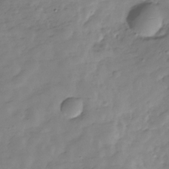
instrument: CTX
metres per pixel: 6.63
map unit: Hve
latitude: -29.3510
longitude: 91.8234
